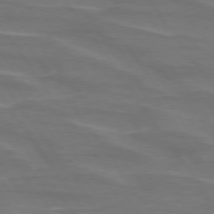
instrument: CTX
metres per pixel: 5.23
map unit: lApd
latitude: 74.6113
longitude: -62.0633
